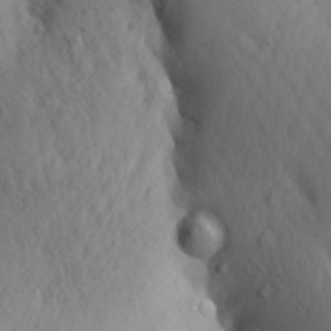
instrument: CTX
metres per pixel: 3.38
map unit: Aa
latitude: 26.8191
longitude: -149.3104
